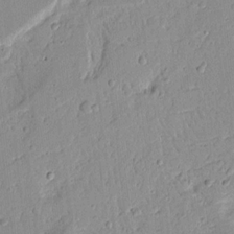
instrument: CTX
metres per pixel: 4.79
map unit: Ave
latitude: 13.4427
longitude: -132.1956
